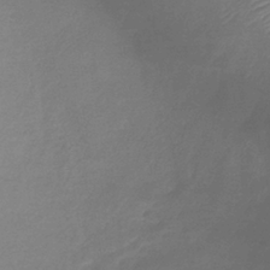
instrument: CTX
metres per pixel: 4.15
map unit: lHb
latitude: -37.3887
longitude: 73.7100
